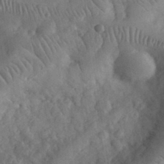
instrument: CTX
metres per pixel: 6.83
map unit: eHh
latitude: 32.9514
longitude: -68.8191
